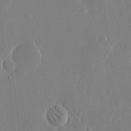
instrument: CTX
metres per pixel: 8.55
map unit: eHh
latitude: 15.7639
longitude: -69.7828
